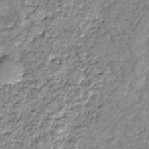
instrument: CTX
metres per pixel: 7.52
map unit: HNhu
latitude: -21.9367
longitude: 85.0864
